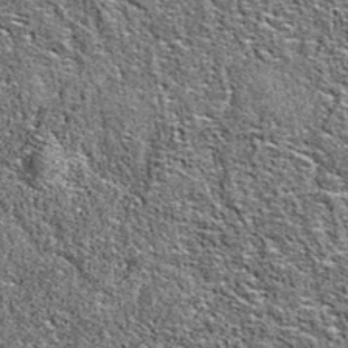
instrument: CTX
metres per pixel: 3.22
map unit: eAb
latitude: 37.0458
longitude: 105.8044
